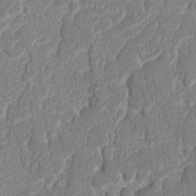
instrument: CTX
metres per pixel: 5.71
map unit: lAvf
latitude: -8.1228
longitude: -114.5167
